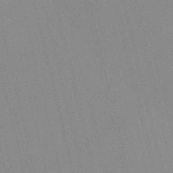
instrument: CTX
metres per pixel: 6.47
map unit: Nve
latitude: -57.1431
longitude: 61.3888
